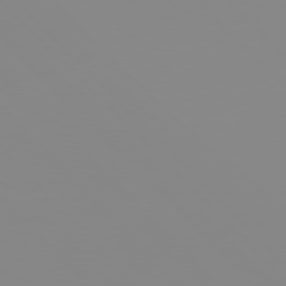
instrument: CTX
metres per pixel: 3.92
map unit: Hpe
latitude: 77.5371
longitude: -161.3670
